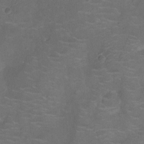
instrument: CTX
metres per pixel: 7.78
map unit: Ht
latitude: -11.1242
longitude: -20.9325
